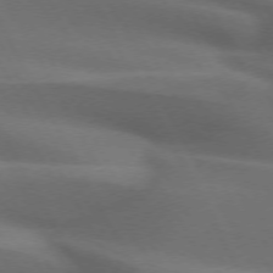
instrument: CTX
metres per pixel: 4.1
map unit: lApd
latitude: 72.5735
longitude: -50.8002
